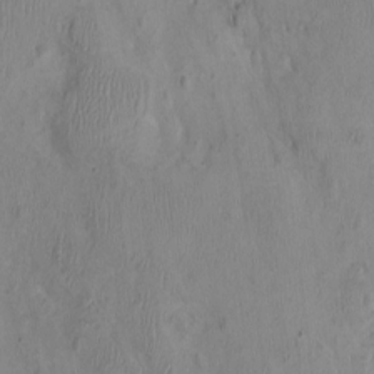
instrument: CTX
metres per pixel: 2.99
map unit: Nhu
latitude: -0.3873
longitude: -15.4238
